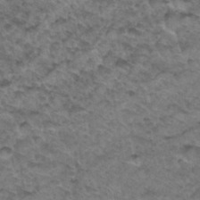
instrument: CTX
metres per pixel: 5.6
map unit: Hto
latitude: 33.8016
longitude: -48.2145
